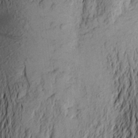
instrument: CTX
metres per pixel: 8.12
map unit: Aa
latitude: 23.8205
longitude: -149.8772
